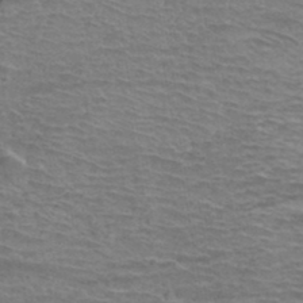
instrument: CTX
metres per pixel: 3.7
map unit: Hto
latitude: 38.3845
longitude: -42.2523
